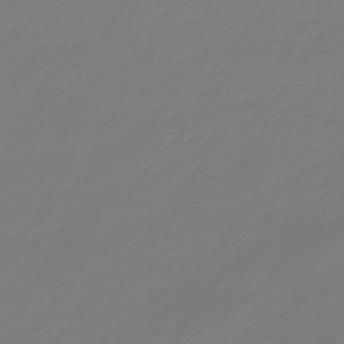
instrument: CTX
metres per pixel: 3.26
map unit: eHb
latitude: -46.5573
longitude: 82.6518
